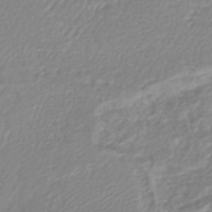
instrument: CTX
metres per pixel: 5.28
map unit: lHb
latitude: -44.2362
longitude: 76.1228
